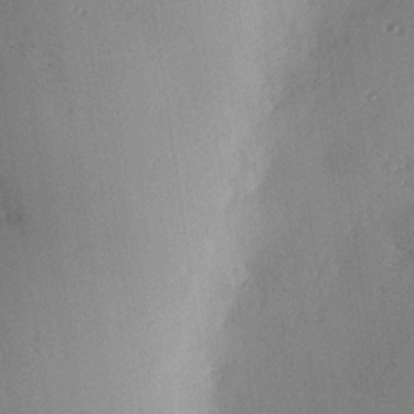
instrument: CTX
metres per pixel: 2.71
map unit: Hve
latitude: 26.0255
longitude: -91.0270
